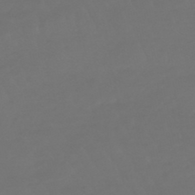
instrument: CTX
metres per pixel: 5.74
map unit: lHb
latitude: -47.9367
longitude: 81.3888
